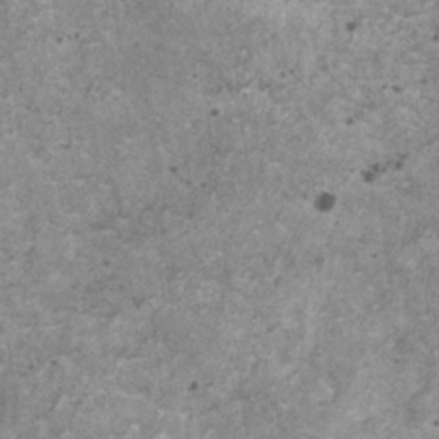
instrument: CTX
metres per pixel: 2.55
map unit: HNhu
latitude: 1.3481
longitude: 4.6140
